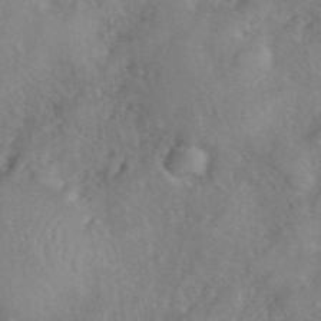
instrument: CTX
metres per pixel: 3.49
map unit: eHh
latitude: 40.4034
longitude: -56.3467
